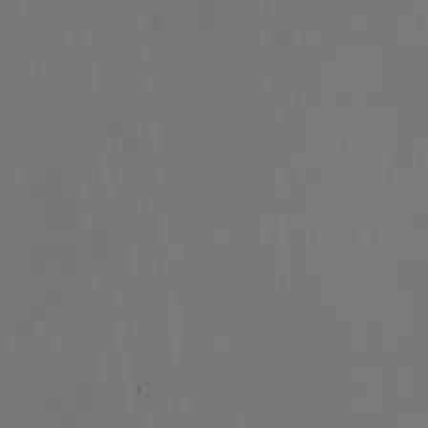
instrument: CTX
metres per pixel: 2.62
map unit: HNhu
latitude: 0.0255
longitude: -5.5371
